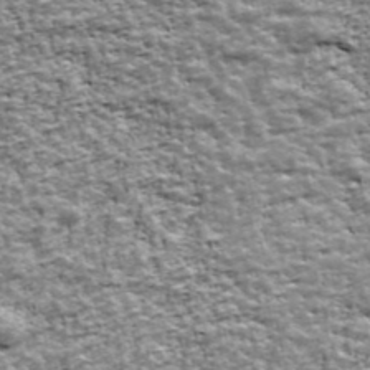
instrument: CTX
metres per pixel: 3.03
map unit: Ave
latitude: 42.5735
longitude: -111.9717
